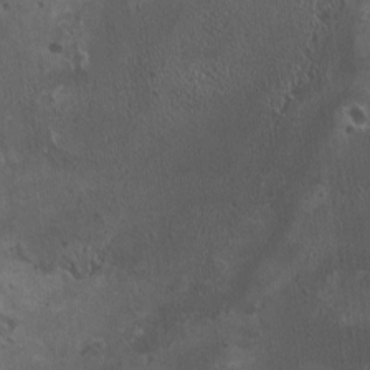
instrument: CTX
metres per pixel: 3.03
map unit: HNhu
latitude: 4.2333
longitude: 4.8597
